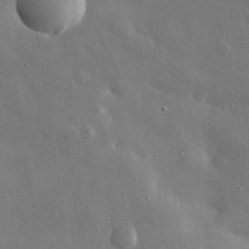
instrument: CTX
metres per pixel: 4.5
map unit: eHh
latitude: 30.6869
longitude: -80.6679
